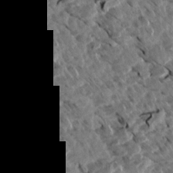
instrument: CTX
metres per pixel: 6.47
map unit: Aa
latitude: 13.7828
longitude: -141.1403
